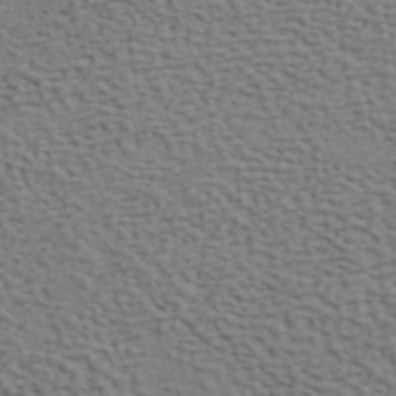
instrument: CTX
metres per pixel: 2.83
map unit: ANa
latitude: 41.6504
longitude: 54.7652
